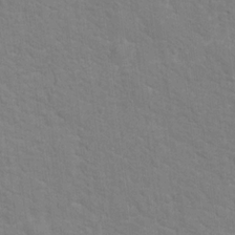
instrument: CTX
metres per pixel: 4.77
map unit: Hto
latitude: 16.8380
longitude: -38.3089
